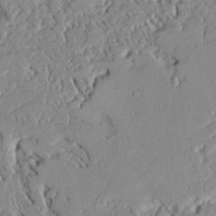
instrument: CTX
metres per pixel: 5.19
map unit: Ave
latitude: 22.8380
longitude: -128.9514
